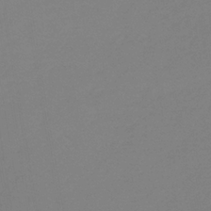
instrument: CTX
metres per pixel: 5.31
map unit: lHb
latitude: -33.5399
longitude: 67.2943
